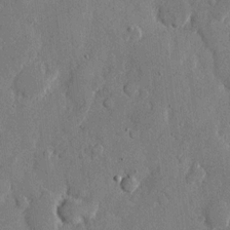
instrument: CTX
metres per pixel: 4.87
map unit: eHh
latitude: 11.4049
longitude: -67.4048
